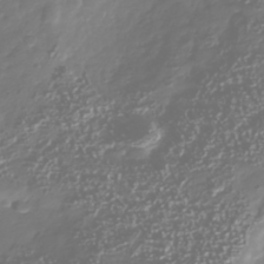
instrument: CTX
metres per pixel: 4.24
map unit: Nhu
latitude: -40.7085
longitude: -82.8380
